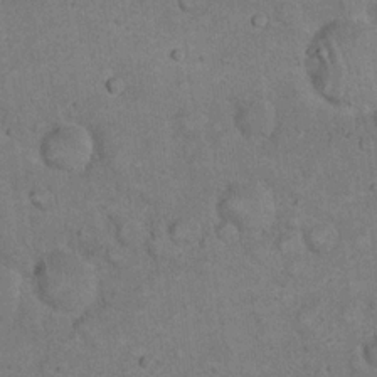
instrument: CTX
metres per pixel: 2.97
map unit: eHh
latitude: 20.1956
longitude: -61.7638
